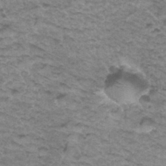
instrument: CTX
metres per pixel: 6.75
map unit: Hto
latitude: 35.2914
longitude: -47.5371
